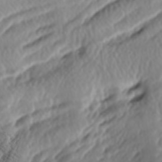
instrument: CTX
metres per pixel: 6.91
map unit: lAa
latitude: -6.4062
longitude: -124.2334
